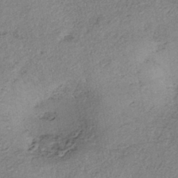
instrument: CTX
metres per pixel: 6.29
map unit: eHh
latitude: -41.9556
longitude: 120.1228
